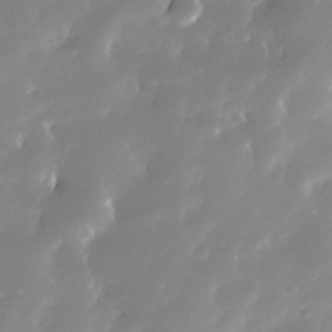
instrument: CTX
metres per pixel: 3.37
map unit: Nhe
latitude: -33.1243
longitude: -115.8961
